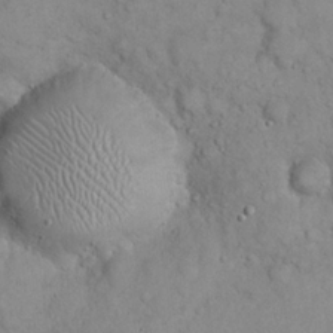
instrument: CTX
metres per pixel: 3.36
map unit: eHh
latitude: 22.2711
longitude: -58.9136
